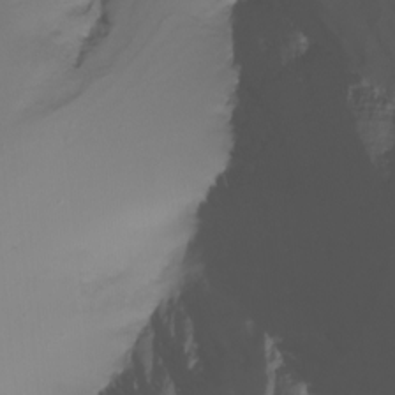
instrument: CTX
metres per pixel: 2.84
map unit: Nhu
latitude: -8.3306
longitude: -79.5182
